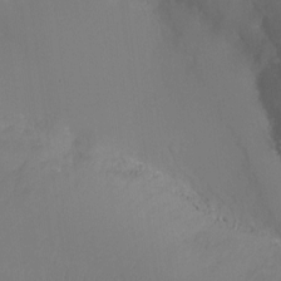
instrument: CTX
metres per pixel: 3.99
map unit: Ht
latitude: -16.6330
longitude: -42.9514
